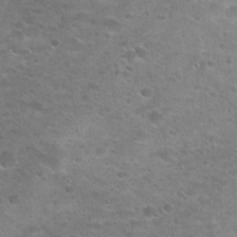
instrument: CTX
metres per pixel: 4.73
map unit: Hto
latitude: 25.1781
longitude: -49.7072
